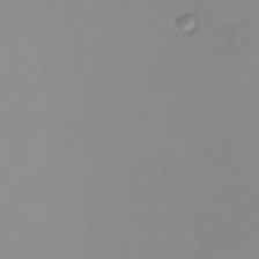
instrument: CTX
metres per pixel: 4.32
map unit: eHh
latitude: -6.7463
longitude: -80.0633
